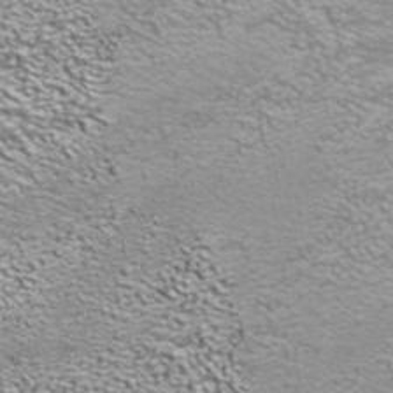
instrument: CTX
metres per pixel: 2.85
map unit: ANa
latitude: 39.9906
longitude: 22.7463
